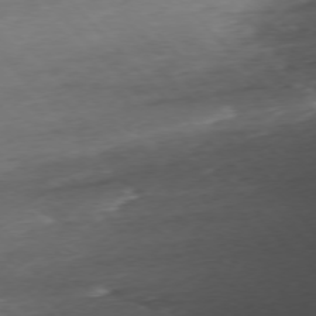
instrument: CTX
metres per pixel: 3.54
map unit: Ap
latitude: -76.6330
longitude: -80.5168
